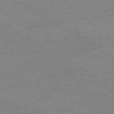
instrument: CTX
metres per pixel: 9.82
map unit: Ap
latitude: -79.1053
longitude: -57.4615
